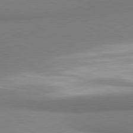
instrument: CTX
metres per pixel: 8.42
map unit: lApd
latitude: 81.0647
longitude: 165.9178
